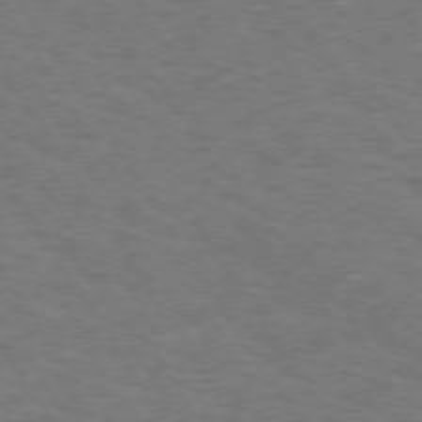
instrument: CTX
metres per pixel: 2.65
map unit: Hpe
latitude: 72.7247
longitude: -124.9891
